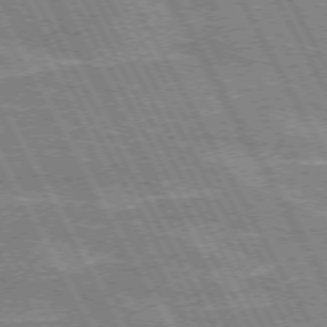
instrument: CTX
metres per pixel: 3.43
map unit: lApd
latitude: 72.0633
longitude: -54.8947
